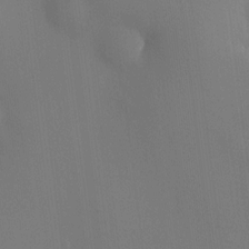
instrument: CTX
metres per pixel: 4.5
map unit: HNhu
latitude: 8.8191
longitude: 14.9542
